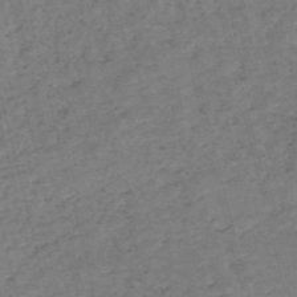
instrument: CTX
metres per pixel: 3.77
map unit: HNb
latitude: -54.4062
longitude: -46.6680
